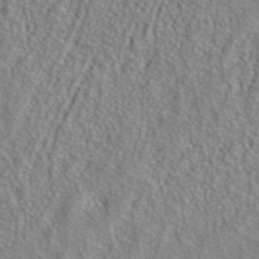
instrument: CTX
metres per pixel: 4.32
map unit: ANa
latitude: 39.9717
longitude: 24.2550
